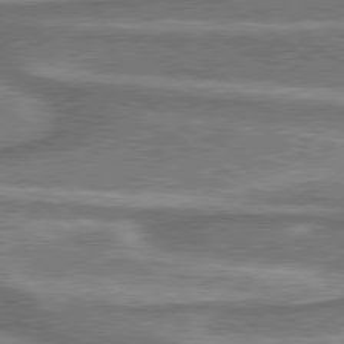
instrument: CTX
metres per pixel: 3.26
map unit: lApd
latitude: 79.9528
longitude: 171.9556
